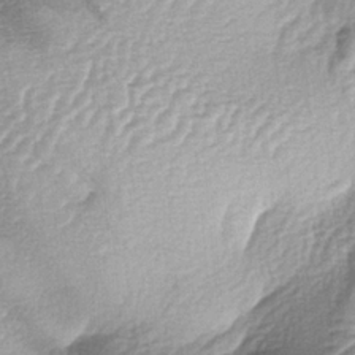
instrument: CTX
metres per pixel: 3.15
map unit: lAa
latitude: -4.1228
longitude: -128.3656
